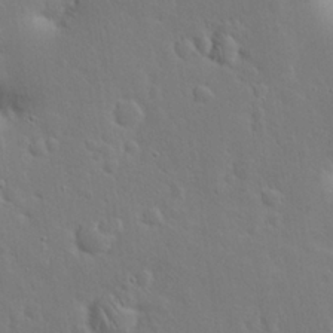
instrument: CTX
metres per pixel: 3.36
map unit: Nhu
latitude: 23.8394
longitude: -70.8947
